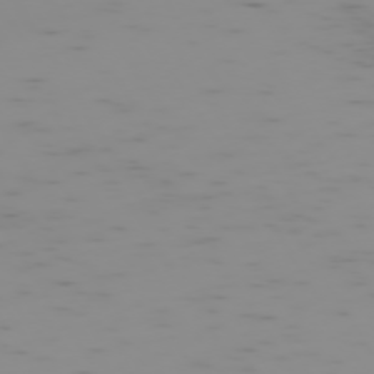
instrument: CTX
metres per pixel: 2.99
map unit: Hpe
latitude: -74.0283
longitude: 6.9541
